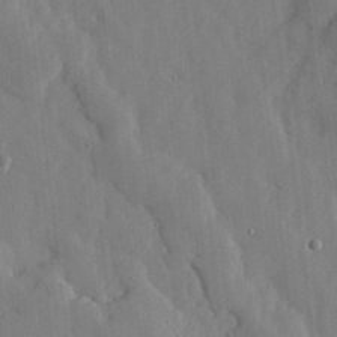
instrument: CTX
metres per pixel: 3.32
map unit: lHvf
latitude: 17.7072
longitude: -113.0458
